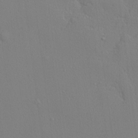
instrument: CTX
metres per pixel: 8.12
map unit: lHvf
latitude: 21.7072
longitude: 141.9178
